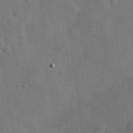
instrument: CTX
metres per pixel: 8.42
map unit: eHh
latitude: 30.9892
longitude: -77.6882
